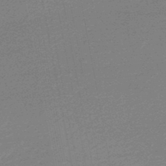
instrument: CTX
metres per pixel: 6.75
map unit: lHb
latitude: -46.6140
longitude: 58.1227
